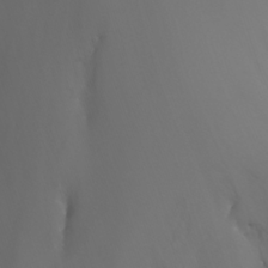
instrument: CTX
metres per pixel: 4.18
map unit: Nhu
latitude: -11.8989
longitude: -74.5168
